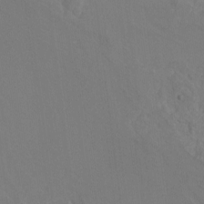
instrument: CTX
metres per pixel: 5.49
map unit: Hto
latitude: -7.7666
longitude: -41.0458
